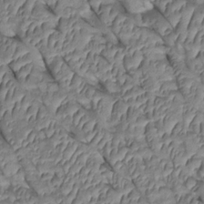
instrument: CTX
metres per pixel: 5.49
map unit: Htu
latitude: 1.2726
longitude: 147.7666
